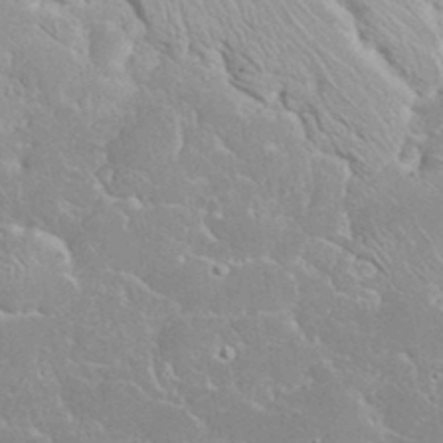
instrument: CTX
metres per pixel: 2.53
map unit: eHh
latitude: 35.9339
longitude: -64.1767
